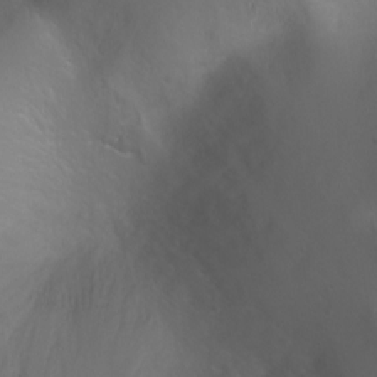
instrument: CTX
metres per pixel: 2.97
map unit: Ht
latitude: -0.1984
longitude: -46.0255
